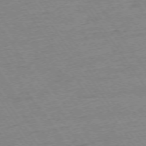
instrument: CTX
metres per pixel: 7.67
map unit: Ap
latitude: -74.4818
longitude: -83.2537
